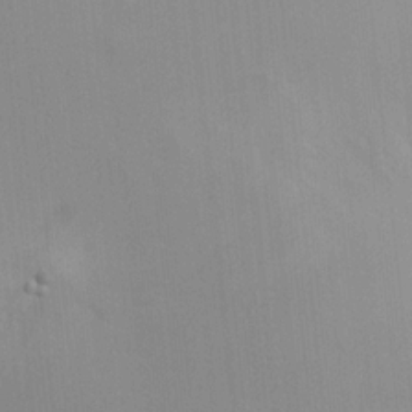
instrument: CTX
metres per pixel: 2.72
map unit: HNhu
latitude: 5.8016
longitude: 3.9745
